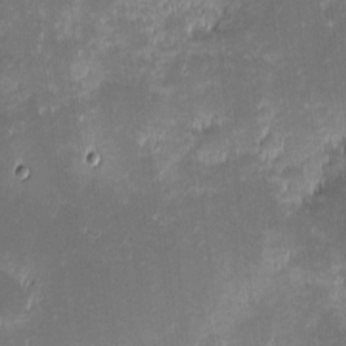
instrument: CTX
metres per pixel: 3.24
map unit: eHh
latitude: -2.1605
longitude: -85.7072
